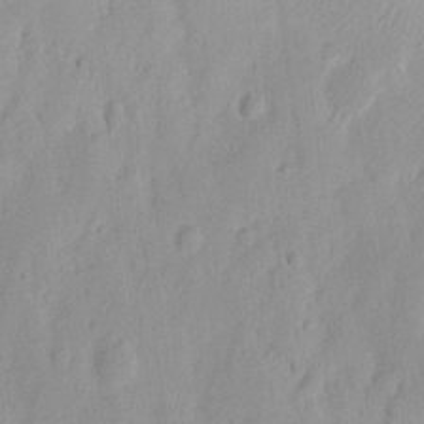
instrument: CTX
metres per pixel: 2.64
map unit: Nhu
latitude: 14.1200
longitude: -72.8758
